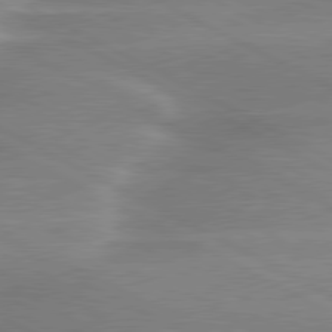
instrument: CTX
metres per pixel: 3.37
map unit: lApd
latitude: 80.1956
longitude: -135.9528
